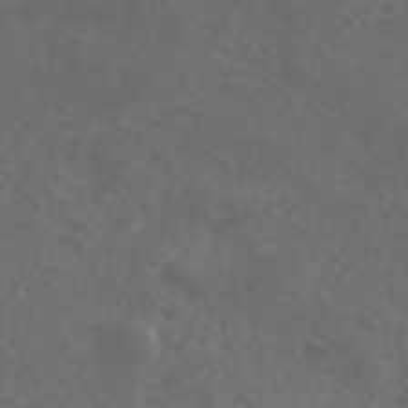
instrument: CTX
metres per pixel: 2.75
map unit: ANa
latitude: 42.2523
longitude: 34.2550
